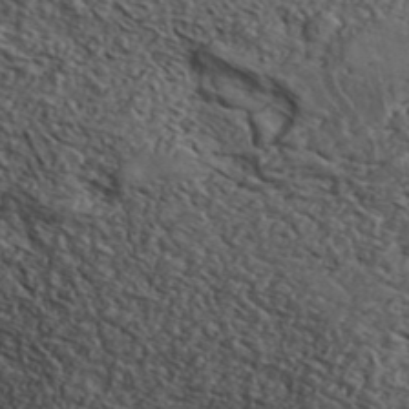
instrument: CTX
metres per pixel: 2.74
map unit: ANa
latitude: 43.3671
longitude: 47.4832
